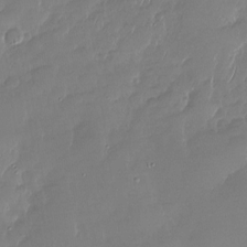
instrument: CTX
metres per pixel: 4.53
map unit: Nhu
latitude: -27.9178
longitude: -64.0255
